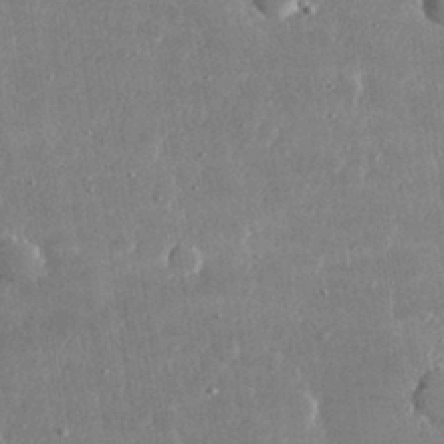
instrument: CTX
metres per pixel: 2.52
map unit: lHvf
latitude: 31.5371
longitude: -89.8206
